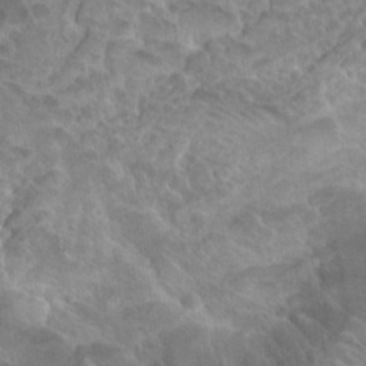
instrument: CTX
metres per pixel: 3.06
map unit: Hto
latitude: 25.1781
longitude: -39.0080
